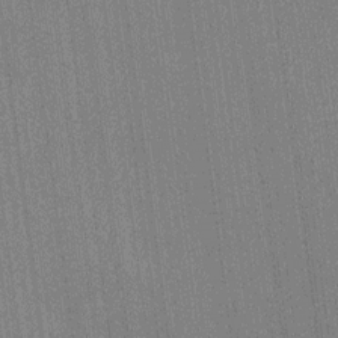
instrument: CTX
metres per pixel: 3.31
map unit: HNhu
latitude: 0.2333
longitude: -5.7827
